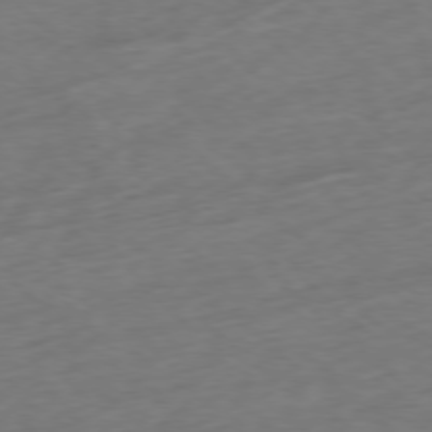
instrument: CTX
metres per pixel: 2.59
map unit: Ap
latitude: -78.0283
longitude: -79.0648
